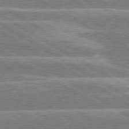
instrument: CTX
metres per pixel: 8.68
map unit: lApd
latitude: 80.4034
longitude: -130.9514
